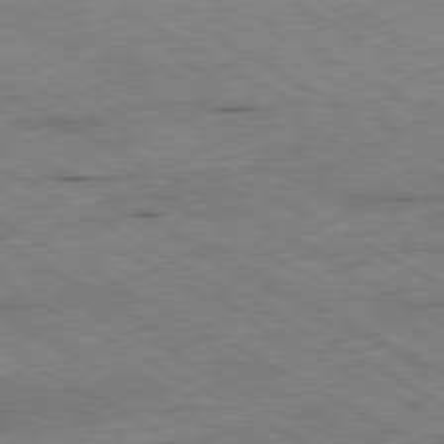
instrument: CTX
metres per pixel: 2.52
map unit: Ap
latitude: -80.5007
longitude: -85.6316
